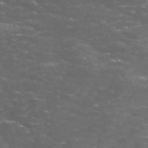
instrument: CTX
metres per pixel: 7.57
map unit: Nve
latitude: -58.6329
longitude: 57.4076
